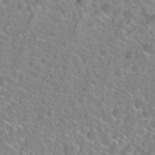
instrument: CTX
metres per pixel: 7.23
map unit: Nhu
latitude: 28.0255
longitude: -52.3656
